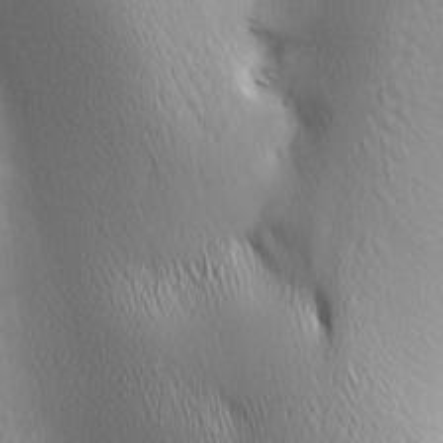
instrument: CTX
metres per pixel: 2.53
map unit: lAa
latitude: -5.2942
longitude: -121.6316
